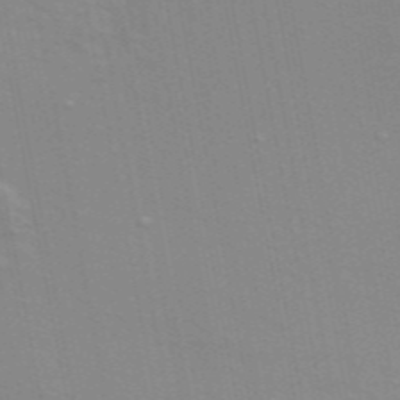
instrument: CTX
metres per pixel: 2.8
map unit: ANa
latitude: 48.5924
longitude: -76.5923
